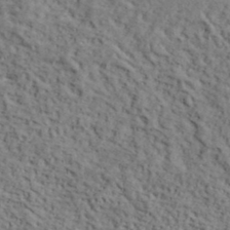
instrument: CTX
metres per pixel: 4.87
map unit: lHvf
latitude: 39.6505
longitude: -87.5938
